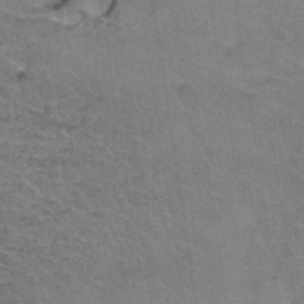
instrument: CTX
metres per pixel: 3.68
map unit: Hto
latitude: 37.0837
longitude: -46.4412
